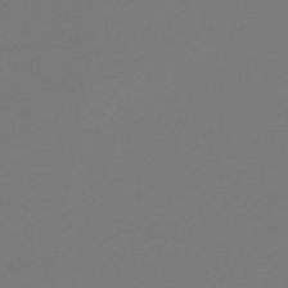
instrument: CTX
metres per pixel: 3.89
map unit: eHb
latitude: -47.5399
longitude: 88.6518
